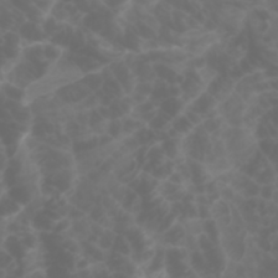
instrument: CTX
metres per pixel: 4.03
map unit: Htu
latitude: -0.9353
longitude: -77.2915
